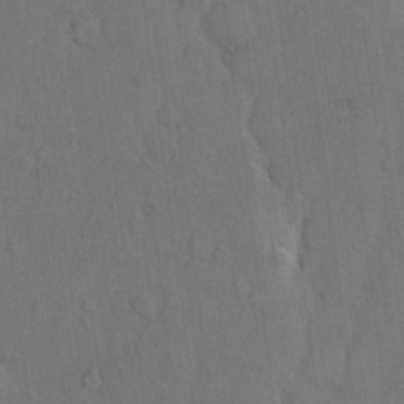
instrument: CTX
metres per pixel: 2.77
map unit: Hto
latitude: 10.5924
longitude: -61.0269
